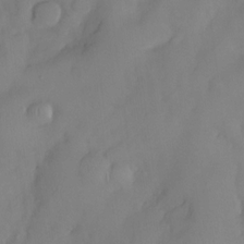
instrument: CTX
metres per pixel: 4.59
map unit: eHh
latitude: -23.3699
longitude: 15.5777
